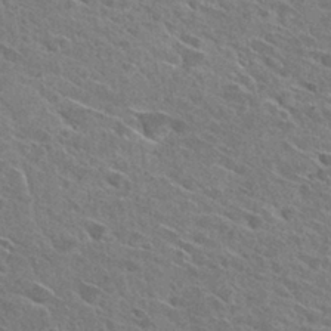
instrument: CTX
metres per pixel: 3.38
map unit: Hto
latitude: 28.7057
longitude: -43.1970
